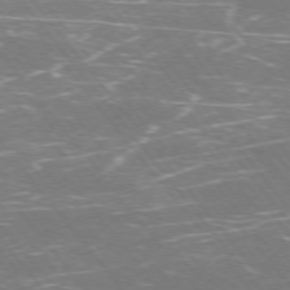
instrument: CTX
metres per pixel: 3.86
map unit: Ap
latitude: -76.0283
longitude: -69.9339
